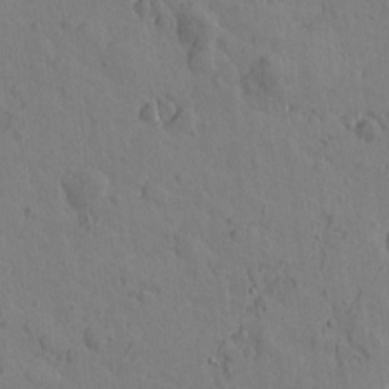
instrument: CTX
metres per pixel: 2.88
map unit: Htu
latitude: -0.4440
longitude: -175.7639
